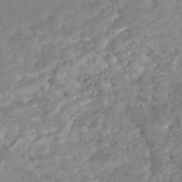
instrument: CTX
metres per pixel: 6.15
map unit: Nhe
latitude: -48.3496
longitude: -172.9513
